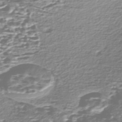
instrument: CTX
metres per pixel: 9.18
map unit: Nhe
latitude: -47.2943
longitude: -171.6883
